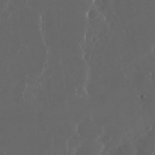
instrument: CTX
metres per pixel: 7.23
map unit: Nhu
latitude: 29.1781
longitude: -59.4615
